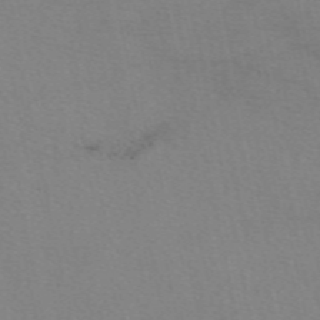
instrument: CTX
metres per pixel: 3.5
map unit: eAb
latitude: 50.1388
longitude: 104.5951
